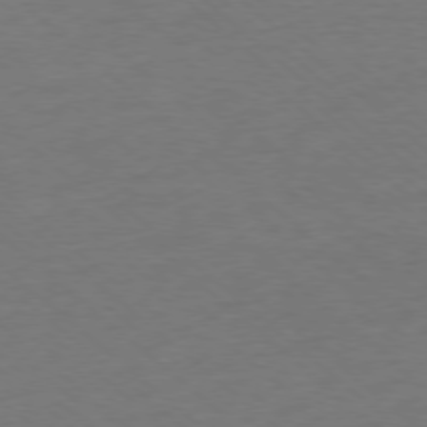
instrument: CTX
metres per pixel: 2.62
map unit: Ap
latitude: -77.9178
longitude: -96.9325
